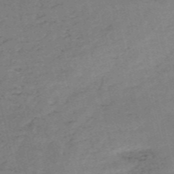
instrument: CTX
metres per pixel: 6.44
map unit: HNb
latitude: -54.8786
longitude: -43.0647
